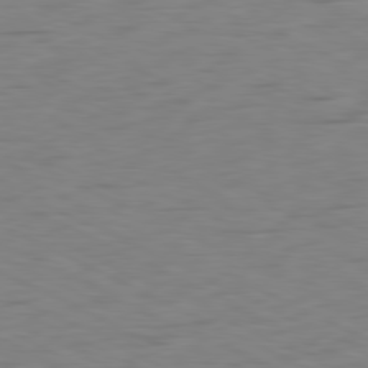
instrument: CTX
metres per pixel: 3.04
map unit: Ap
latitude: -81.0865
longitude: -61.1781
